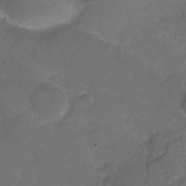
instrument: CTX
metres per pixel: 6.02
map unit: Hto
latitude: -3.2375
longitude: -35.5371
